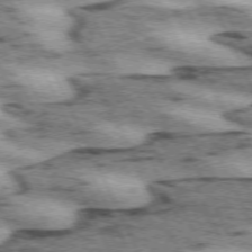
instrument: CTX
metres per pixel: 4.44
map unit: lApd
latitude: 72.0633
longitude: -54.8380
